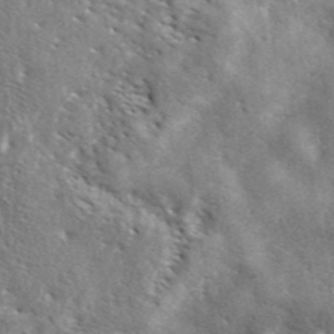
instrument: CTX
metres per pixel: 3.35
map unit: ANa
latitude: 42.6868
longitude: -88.7247
